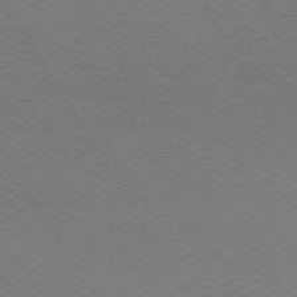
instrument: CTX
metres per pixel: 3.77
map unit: Hpe
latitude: 73.1404
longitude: -129.4993
